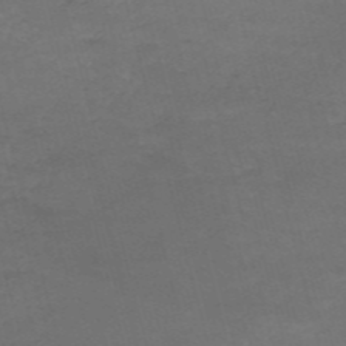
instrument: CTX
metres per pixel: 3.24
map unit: HNb
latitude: -54.2173
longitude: -37.2348
